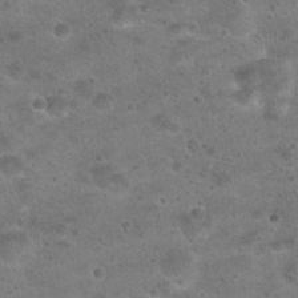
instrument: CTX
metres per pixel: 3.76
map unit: Hto
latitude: 22.8947
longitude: -48.3278
